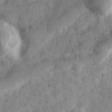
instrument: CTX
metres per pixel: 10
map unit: Hve
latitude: 32.5546
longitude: 151.3132
